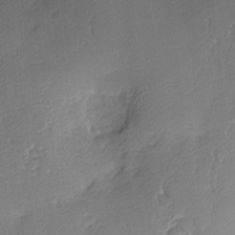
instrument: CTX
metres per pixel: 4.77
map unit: Nhu
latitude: 2.3089
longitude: -75.4804
